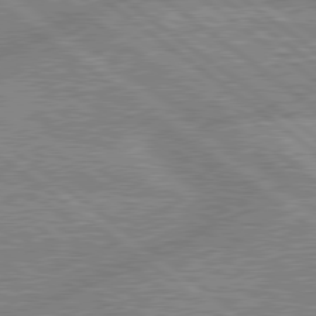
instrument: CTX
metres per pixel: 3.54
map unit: lApd
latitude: 79.4238
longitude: -156.2711
